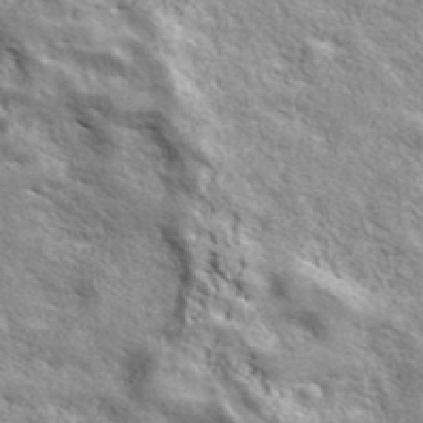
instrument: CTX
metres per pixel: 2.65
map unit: ANa
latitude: 43.4993
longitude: -87.4615
